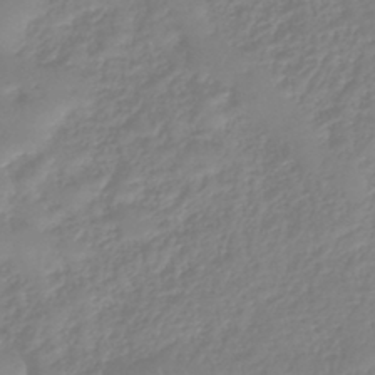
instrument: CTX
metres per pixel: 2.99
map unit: lHb
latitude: -40.8030
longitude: 67.5021
